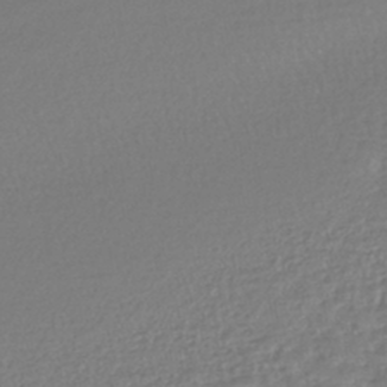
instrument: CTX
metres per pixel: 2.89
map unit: lHb
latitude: -42.4440
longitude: 68.8219
